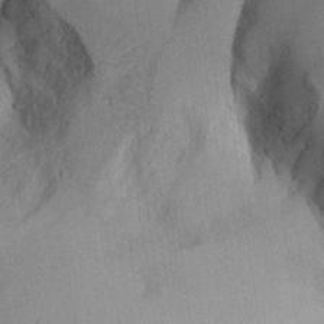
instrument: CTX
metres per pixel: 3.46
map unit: Aa
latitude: 27.4049
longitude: -133.2159
